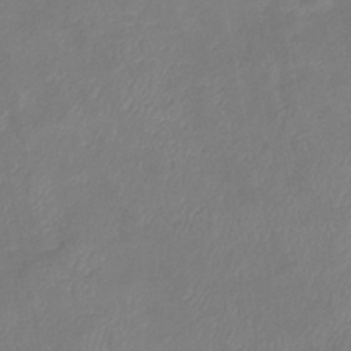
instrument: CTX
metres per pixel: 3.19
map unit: eHb
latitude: -38.7652
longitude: 76.8975
